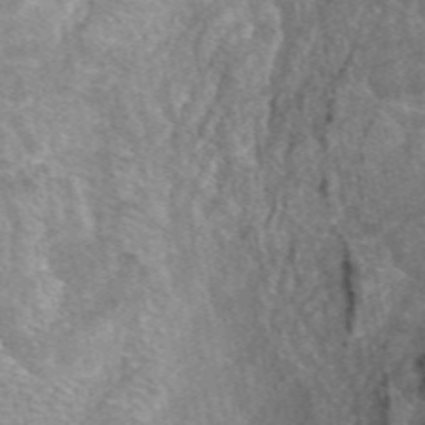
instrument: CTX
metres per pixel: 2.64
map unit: eAb
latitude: 48.6302
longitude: 113.0109
